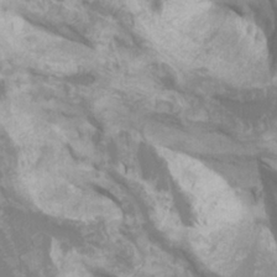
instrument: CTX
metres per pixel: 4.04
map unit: Htu
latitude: -7.6155
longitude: -48.3845
